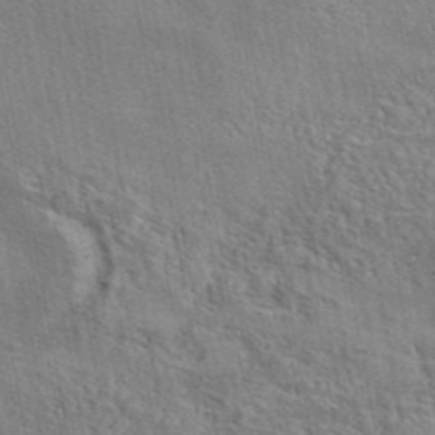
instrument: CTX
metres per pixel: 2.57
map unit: eAb
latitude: 43.0459
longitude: 113.7289
